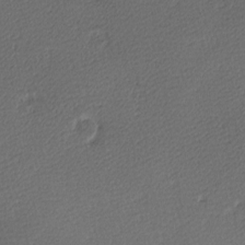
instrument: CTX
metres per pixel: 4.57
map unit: lAa
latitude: -10.6330
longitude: -126.8569
